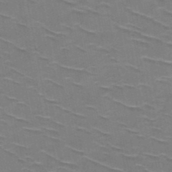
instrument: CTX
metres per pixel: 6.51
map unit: HNb
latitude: -48.1039
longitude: -48.1956
